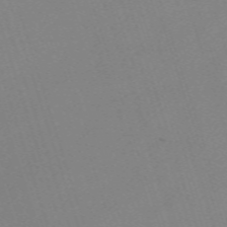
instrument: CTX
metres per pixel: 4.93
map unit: eHh
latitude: -62.6140
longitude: 50.3117
